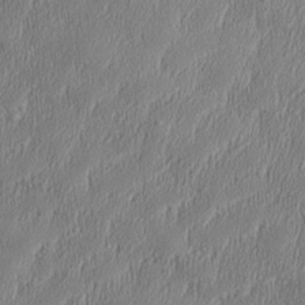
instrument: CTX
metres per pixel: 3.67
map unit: Aa
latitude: 28.2711
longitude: -137.8773
